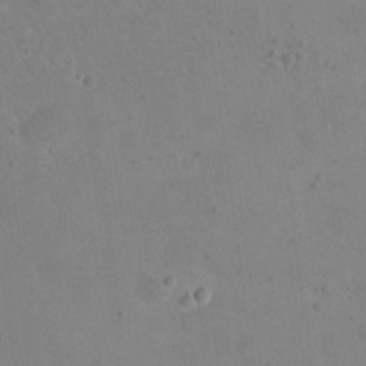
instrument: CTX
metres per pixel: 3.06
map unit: eHh
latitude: 20.2523
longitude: -64.9892
